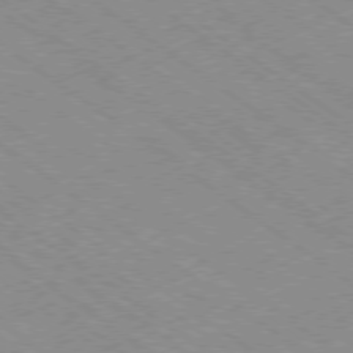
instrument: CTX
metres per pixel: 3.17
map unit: Hpe
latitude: -78.2172
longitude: -21.6316
